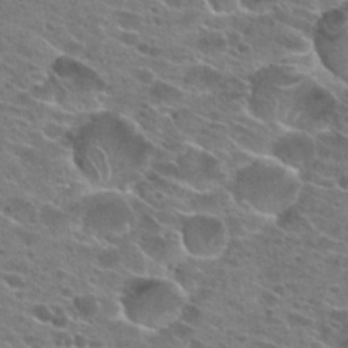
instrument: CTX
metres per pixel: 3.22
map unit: Hto
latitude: 23.9906
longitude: -42.7246
